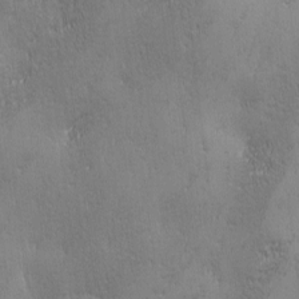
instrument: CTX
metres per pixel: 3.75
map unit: Ave
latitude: 2.3845
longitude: -112.1200
